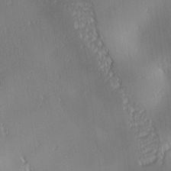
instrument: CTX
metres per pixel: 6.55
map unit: lAa
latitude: 0.7246
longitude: -116.5924
